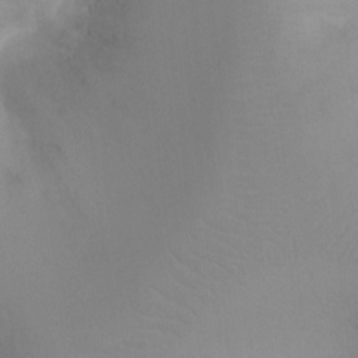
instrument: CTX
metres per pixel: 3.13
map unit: Ht
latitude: -4.3306
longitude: -28.7057
